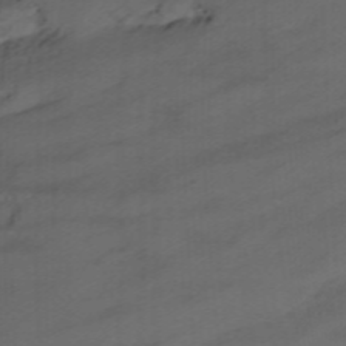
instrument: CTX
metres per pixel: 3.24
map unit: Nhu
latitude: -12.2173
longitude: -74.7057
